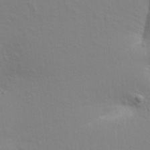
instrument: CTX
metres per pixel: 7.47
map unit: Aa
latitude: 18.5168
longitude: -144.7624
